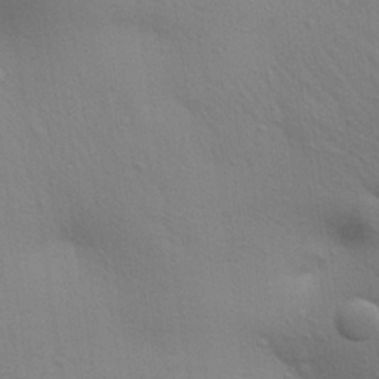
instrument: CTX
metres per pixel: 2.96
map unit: Aa
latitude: 29.4048
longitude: -146.9892
